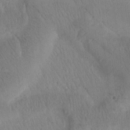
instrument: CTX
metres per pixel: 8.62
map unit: Htu
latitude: -0.4440
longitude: 172.4629
